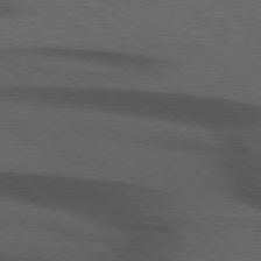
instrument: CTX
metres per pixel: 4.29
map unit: lApd
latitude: 75.7072
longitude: -83.8772
